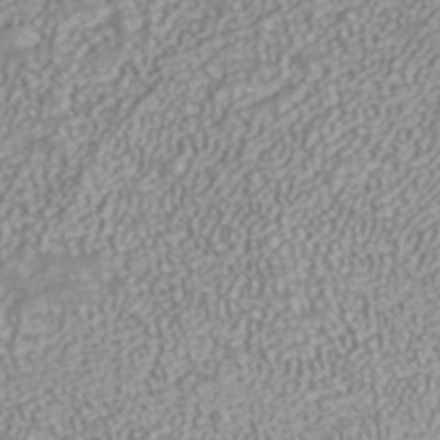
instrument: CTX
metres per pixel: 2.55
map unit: ANa
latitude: 43.2159
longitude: 35.7478
